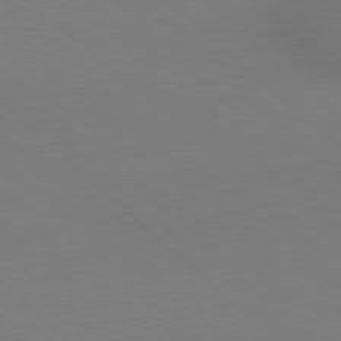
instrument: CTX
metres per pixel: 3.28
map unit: Hpe
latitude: 77.7449
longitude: -150.1011
